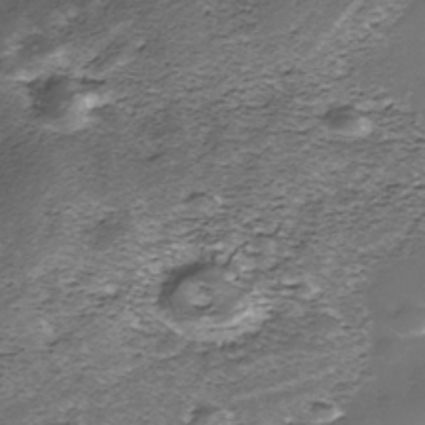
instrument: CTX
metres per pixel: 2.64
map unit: Nhe
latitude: -39.3132
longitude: -116.5735
